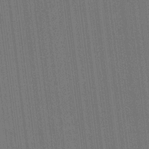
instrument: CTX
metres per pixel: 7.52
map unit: HNhu
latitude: 8.3467
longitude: 15.9367
